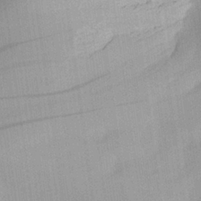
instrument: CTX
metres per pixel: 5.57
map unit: Aa
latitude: 25.9906
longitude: -143.5749
